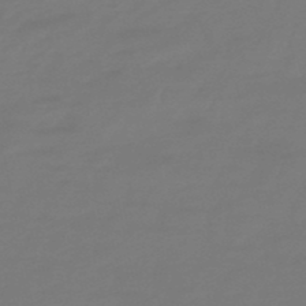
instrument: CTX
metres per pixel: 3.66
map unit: lHb
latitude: -49.6911
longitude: 78.8030
